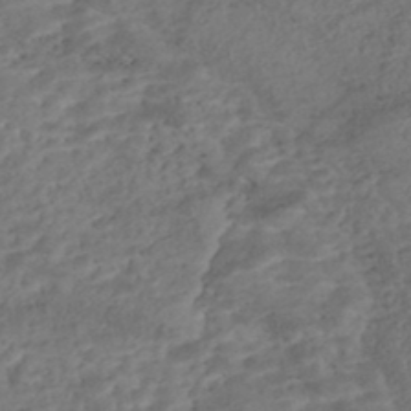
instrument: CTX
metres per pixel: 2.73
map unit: Nhe
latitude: -47.4076
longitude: -173.3292
